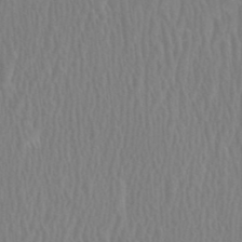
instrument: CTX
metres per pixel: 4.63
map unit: HNhu
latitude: 0.8947
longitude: -0.3089
